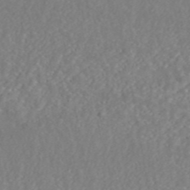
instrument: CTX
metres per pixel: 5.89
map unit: ANa
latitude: 44.8380
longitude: 23.4455
